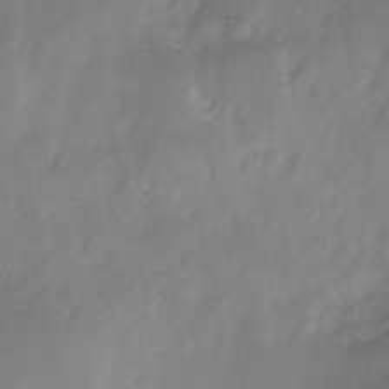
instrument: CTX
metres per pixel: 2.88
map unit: Nhe
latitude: -32.8408
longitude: -93.8394
